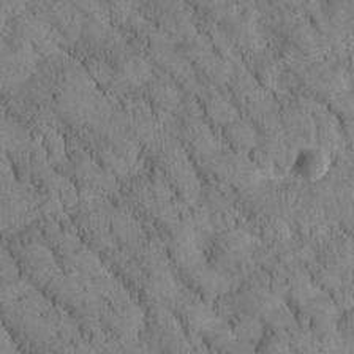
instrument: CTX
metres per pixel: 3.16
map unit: Htu
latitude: -3.6910
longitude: 172.4440
